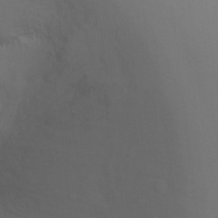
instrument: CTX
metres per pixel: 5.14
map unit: Ht
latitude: -6.6707
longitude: -34.8191
